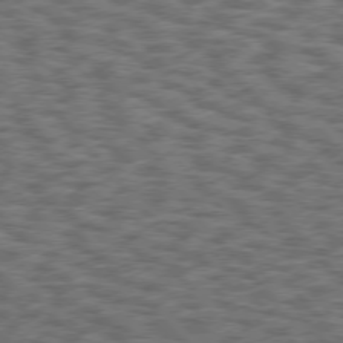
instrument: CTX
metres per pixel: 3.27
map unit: Hpe
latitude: 75.4426
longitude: -135.9339
